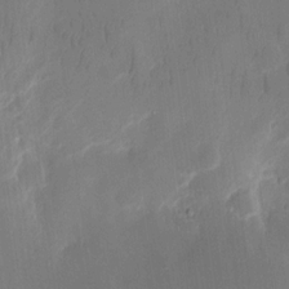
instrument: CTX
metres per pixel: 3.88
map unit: eHh
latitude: 13.6505
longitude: -72.5735
